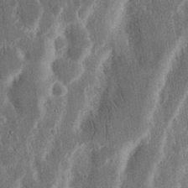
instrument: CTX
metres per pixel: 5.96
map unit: Nhu
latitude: 15.4427
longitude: -74.1578
